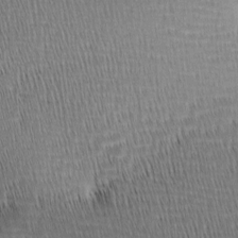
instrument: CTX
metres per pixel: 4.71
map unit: lAa
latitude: -9.0108
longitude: -124.7813
